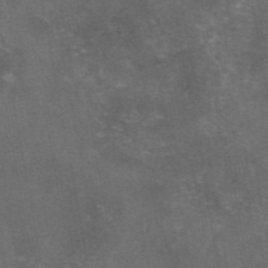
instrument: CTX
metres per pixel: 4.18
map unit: eAb
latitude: 47.1026
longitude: 124.8030
